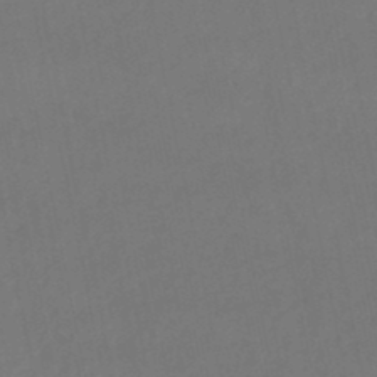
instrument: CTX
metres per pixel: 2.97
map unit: lHb
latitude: -45.7289
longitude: 61.0675
